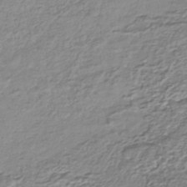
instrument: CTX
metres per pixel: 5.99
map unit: HNhu
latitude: -44.1228
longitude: 101.2187
